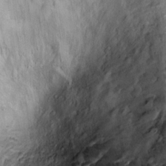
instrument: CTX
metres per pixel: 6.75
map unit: Ht
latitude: 8.9136
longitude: -32.2523
